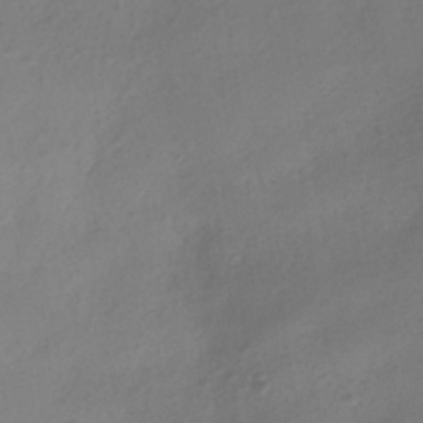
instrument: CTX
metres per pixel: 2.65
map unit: HNhu
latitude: -39.4266
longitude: 95.3509
